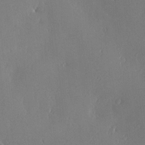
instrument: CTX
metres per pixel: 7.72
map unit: Nve
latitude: -7.9556
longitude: 173.4832
